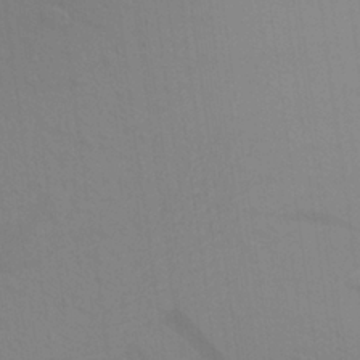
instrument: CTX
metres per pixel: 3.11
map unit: Aa
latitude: 24.9135
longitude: -145.5371
